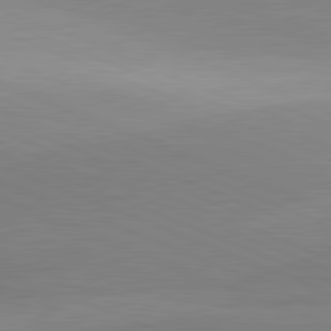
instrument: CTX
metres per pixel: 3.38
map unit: lApd
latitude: 81.8772
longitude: 137.3131
